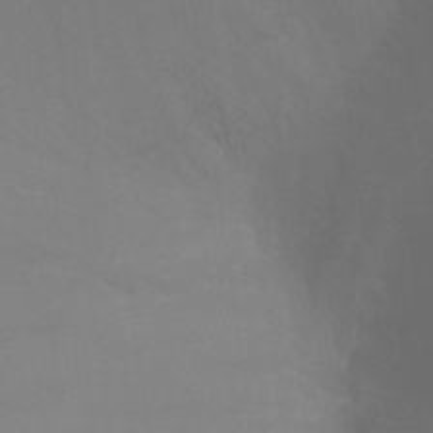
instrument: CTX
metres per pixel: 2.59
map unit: Ht
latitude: 1.9717
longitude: -25.2159
